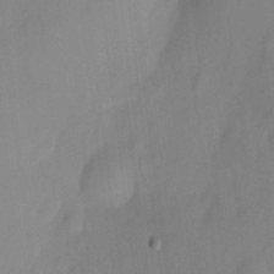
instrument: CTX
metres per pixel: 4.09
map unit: eHh
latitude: 5.5938
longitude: -74.0633
